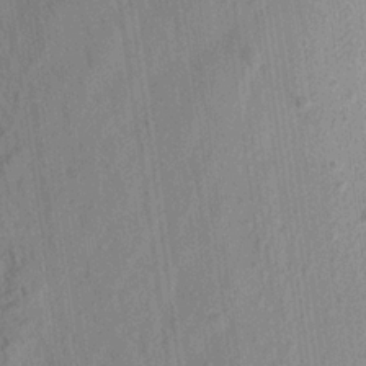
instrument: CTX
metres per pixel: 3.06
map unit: Aa
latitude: 23.2537
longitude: -147.7450
